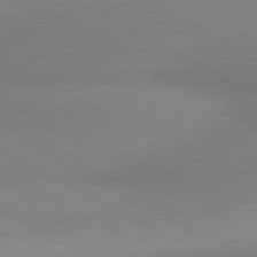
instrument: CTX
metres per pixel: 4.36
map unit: lApd
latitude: 80.5357
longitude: 127.3698
